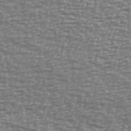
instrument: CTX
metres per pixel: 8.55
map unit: Ave
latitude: 40.3467
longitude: -113.2915
